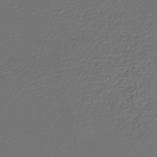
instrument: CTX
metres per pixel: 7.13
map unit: lHb
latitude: -43.5399
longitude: 61.7289
